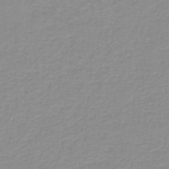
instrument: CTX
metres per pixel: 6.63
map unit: HNb
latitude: -44.4818
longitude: 53.4454
